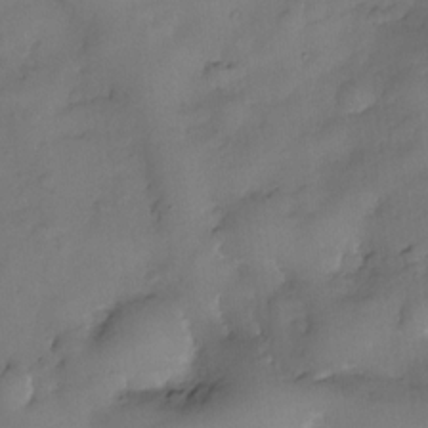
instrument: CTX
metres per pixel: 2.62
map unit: eHh
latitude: -23.5021
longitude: 15.2754
